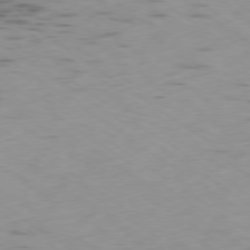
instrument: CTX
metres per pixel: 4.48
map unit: Ap
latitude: -79.3320
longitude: -72.5735
